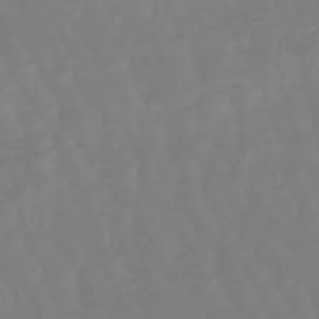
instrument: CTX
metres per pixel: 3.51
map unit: eHb
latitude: -49.3888
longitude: 77.7667
